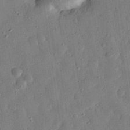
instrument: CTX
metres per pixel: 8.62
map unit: eHh
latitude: 27.5182
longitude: -75.9528
